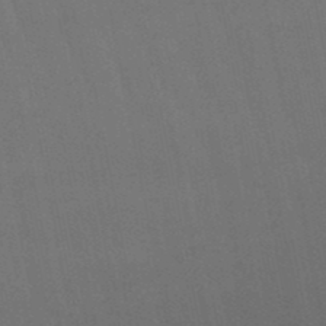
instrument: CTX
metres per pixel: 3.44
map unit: lHb
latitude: -49.8801
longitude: 75.7289
